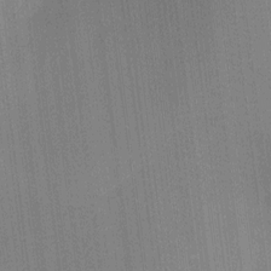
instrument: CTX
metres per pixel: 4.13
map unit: Ht
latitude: -2.6707
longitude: -28.1011
